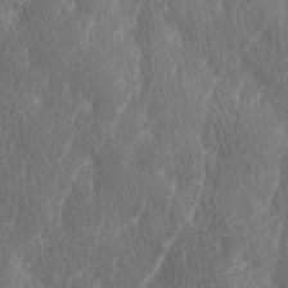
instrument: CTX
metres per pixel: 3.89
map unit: lAa
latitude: -3.3509
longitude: -129.6883
